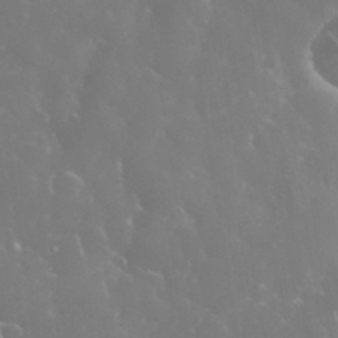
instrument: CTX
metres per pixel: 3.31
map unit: eHh
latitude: 34.5734
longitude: -61.0269
